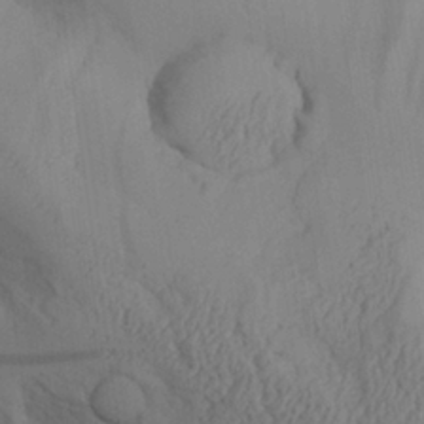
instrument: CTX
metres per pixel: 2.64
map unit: Aa
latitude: 27.3482
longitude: -132.3089
